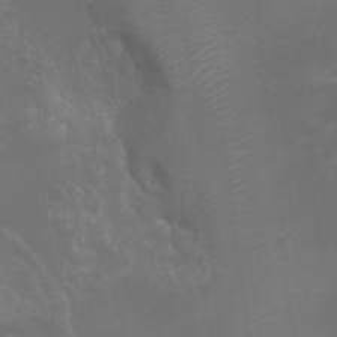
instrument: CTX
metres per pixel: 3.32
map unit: Nhu
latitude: 7.4615
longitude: -19.4804
